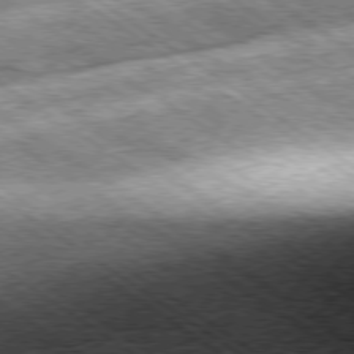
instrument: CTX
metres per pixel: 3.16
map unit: Hpe
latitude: -79.4454
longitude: 7.7666
